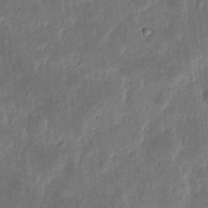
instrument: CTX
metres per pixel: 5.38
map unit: eHh
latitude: 5.4993
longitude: -71.1403
